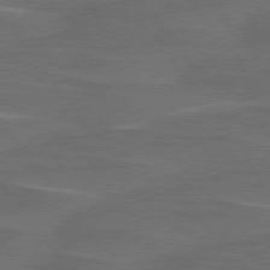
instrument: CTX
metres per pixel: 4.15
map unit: lApd
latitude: 75.8205
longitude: -79.4994
